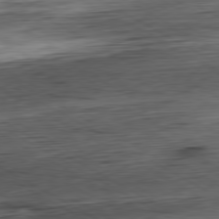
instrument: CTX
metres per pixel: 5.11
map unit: Hpe
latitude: -80.6330
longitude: 20.8786
